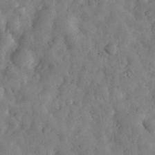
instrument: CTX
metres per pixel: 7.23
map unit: eHh
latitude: 34.1388
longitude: -69.4993
